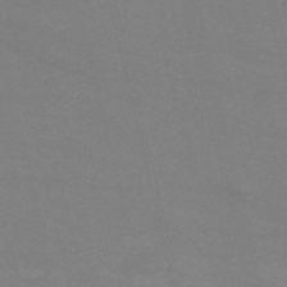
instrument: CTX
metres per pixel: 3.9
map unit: HNb
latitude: -54.8030
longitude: -37.4049
